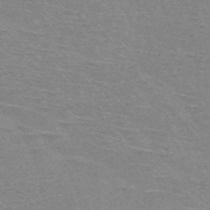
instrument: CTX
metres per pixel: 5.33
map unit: HNb
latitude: -45.6344
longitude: -42.3845
